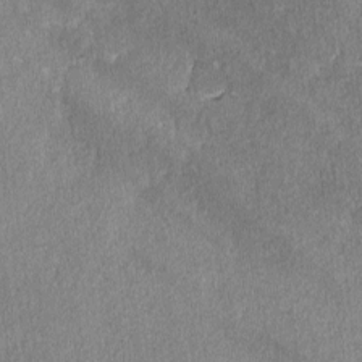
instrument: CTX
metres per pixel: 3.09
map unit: lAvf
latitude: -8.1417
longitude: -112.1200
